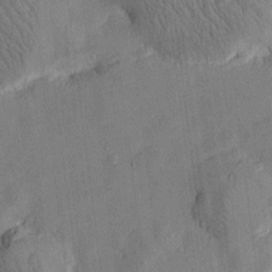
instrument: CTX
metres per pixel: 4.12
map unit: Htu
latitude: -2.1605
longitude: -176.1766
